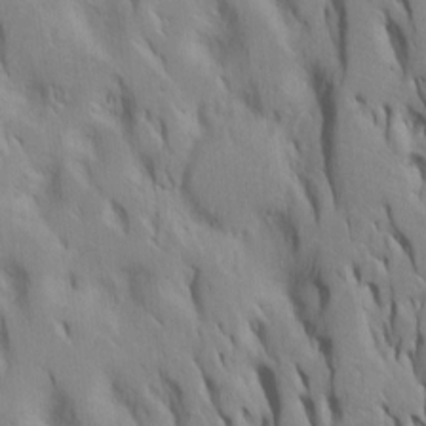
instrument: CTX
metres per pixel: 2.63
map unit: Htu
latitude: -8.0661
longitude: 145.0298
